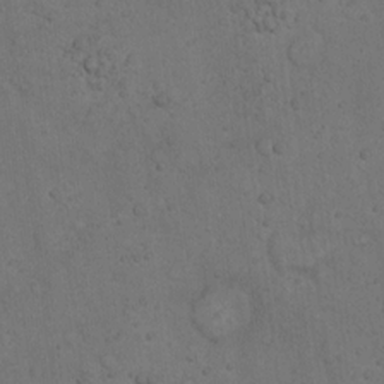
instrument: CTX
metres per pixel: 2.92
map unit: Hto
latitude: 13.8017
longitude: -55.9717
